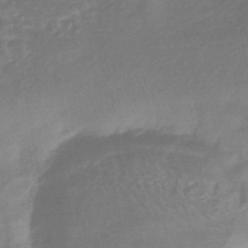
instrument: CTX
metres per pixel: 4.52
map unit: HNhu
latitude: -43.4076
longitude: 89.7288
